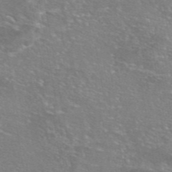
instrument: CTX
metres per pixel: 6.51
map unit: eAb
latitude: 45.9717
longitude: 106.5763
